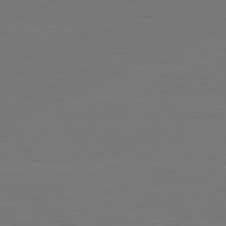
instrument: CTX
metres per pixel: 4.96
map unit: lApd
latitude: 79.7828
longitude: 163.9556
